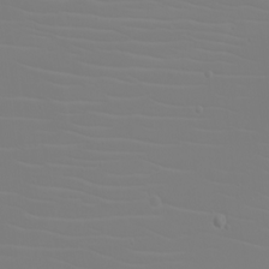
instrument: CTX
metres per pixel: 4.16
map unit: eHh
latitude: -5.6344
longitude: -84.0822
